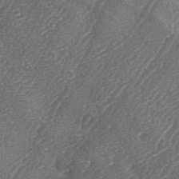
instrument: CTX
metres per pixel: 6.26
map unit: lAa
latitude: -4.8597
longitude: -129.7261
